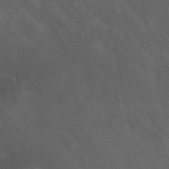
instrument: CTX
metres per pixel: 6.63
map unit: lHb
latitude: -47.5210
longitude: 70.3684
